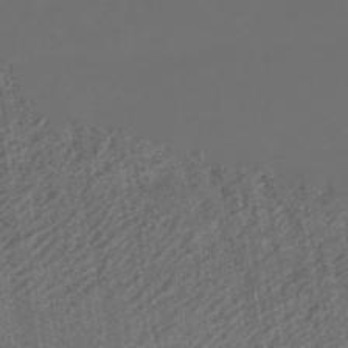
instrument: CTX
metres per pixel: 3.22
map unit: lHb
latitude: -47.5210
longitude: 75.7856
